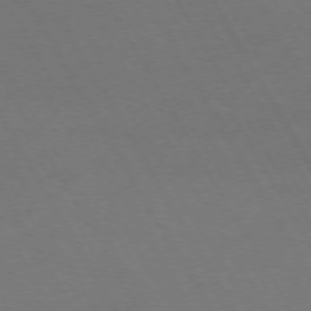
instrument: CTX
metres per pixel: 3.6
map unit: Hpe
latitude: -74.5007
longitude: 8.3684
